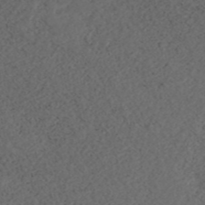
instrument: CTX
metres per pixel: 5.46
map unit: ANa
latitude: 44.5546
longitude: 37.6344
